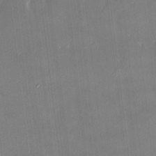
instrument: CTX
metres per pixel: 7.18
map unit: HNhu
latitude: 4.5924
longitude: 10.7463
